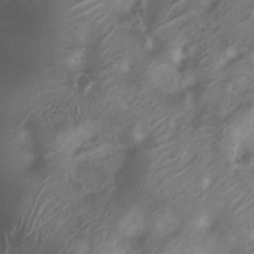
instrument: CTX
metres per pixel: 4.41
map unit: Nhu
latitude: 6.7813
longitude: -21.6316
